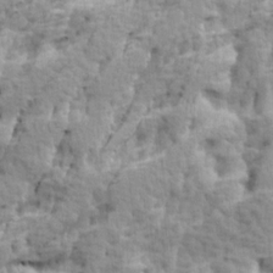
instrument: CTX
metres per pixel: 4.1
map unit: Ave
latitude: 14.3657
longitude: -134.6112
